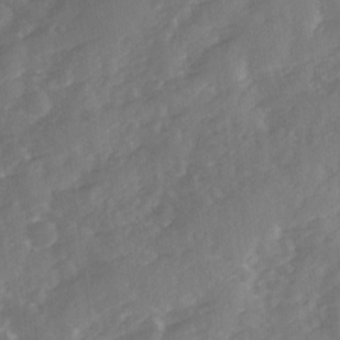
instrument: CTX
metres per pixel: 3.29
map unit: Ave
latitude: 11.7828
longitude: -102.6679
